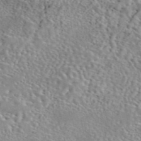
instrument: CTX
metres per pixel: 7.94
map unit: eAb
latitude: 44.2522
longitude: 114.0283
